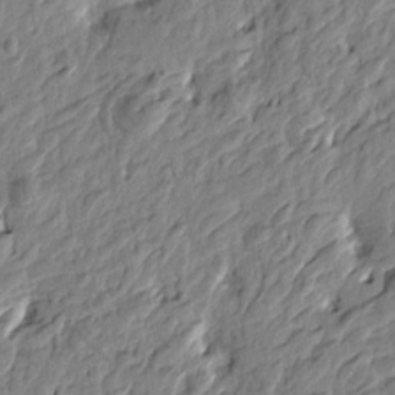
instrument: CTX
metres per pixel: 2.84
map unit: Htu
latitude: -3.5399
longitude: 179.7855
